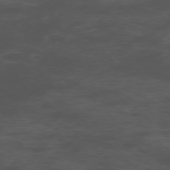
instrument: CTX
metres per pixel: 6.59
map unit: Ap
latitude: -76.0283
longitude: -67.7827
